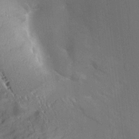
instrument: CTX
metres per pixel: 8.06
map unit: Aa
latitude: 10.1578
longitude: -142.4223
